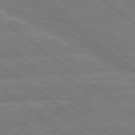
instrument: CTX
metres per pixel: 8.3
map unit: Hpe
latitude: 78.9325
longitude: -129.3293
